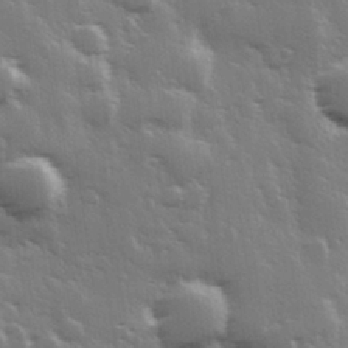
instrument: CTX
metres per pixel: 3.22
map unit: Hve
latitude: 28.3467
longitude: 148.3118
